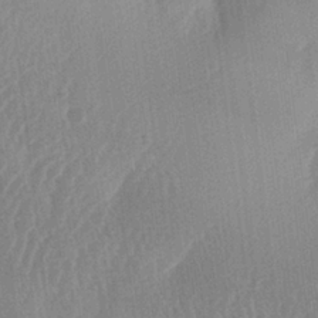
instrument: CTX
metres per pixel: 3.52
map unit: lAa
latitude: -5.6533
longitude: -129.1781
